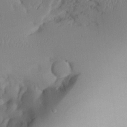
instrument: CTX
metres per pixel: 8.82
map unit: Aa
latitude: 25.5749
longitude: -132.9136
